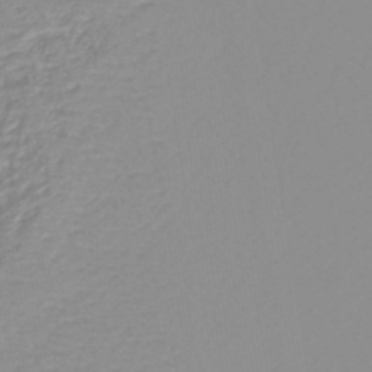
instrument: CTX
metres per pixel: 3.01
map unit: lHb
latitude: -44.0094
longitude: 78.9163
